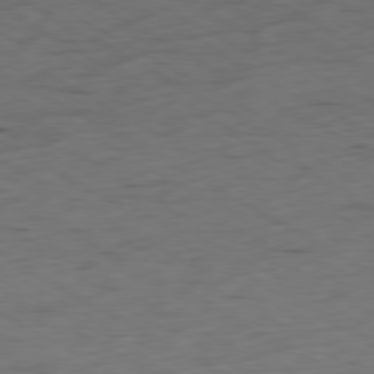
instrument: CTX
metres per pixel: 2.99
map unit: Ap
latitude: -80.3495
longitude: -71.0836
